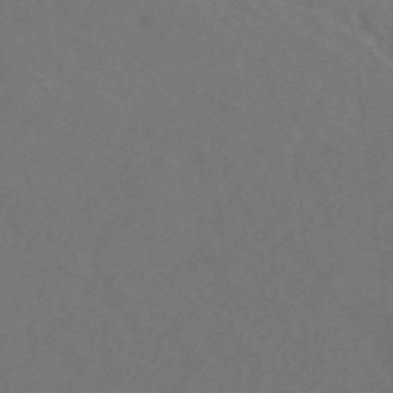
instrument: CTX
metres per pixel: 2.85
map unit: eHb
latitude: -43.5777
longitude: 88.4629
